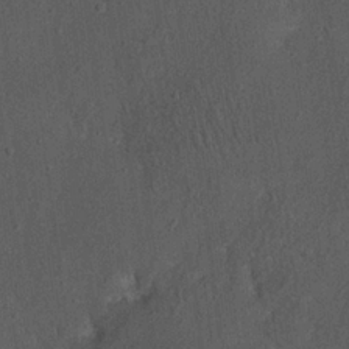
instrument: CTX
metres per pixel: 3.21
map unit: Nhu
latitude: 22.6679
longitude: -71.2726
